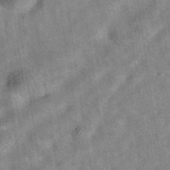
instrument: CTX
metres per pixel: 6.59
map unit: eAb
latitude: 35.4048
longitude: 110.9541
